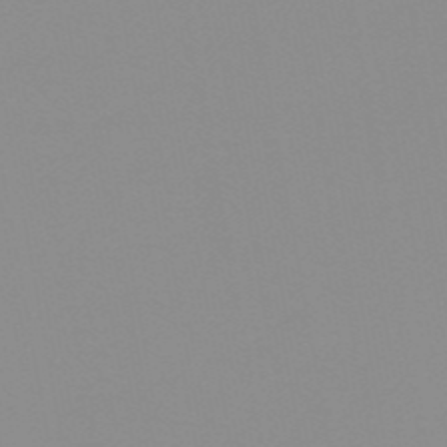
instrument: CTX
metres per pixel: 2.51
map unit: HNb
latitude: -53.9745
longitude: -49.3860
